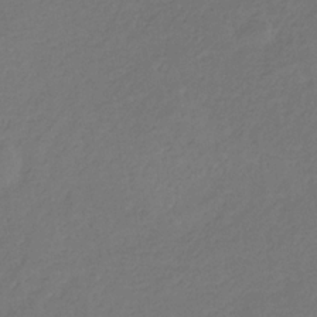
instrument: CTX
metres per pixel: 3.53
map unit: eHb
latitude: -31.4643
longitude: 71.8800
